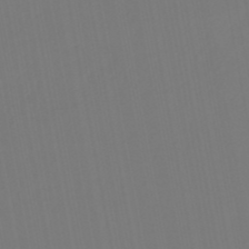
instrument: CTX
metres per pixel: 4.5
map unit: eHb
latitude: -49.8045
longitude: 84.6518
